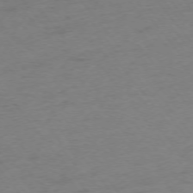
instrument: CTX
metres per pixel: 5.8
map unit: Ap
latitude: -75.2754
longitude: -72.6302
